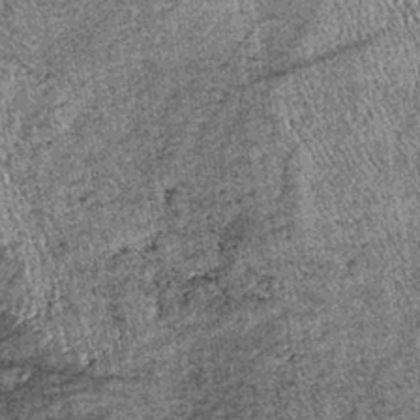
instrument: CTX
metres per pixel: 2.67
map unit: lHb
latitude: -37.5966
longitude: 67.8801
